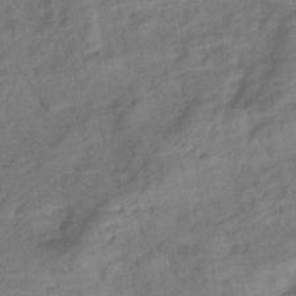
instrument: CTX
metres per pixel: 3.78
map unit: eHb
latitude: -43.0108
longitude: 84.1038
